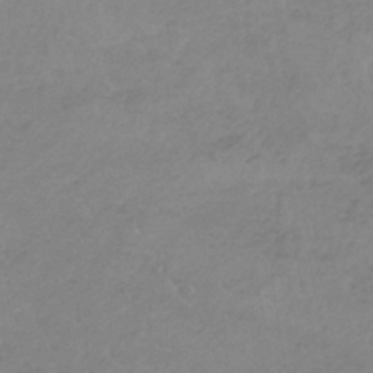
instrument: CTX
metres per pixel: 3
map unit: HNb
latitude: -35.1998
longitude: 55.9556
